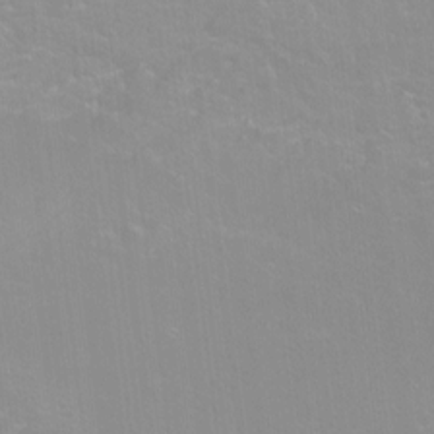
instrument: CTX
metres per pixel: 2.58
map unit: Ht
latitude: -14.3496
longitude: -42.3089
